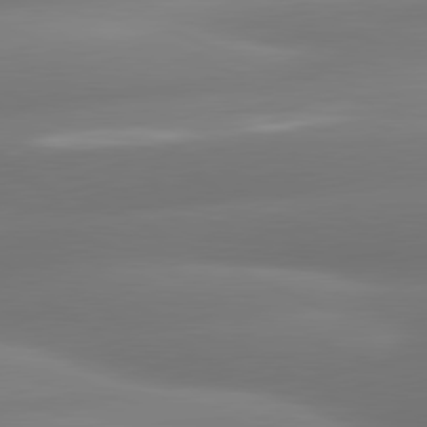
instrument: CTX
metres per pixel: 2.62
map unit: lApd
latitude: 80.6490
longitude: -160.2522
